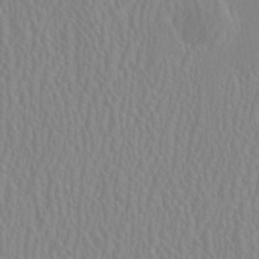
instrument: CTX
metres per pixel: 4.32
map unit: HNhu
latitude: 0.5168
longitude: -0.1955
